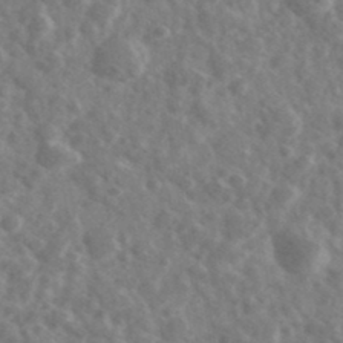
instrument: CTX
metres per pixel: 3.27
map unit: Ave
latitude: 38.4790
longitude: -106.9136
